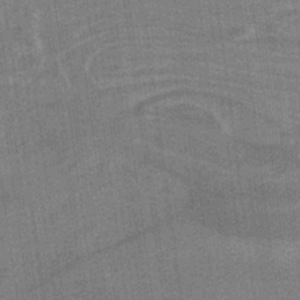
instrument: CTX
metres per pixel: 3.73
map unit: lHb
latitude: -37.4454
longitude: 57.2187
